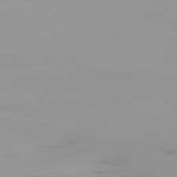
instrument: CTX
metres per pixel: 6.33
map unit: Ap
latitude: -79.7666
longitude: -94.4979
